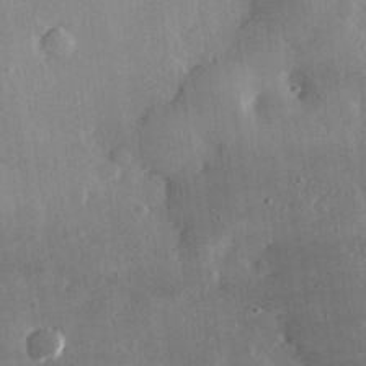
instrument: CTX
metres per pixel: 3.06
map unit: lHvf
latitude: 31.9339
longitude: -91.2537
